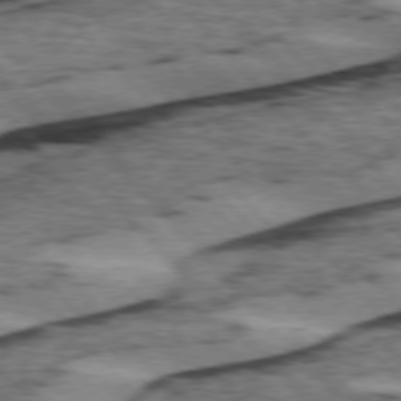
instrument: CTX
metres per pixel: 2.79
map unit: lApd
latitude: 75.6505
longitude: -78.3656
